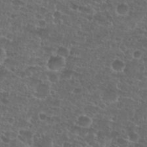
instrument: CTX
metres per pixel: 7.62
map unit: Nhu
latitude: 27.4049
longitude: -51.5938
